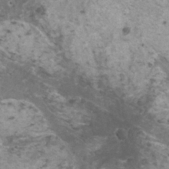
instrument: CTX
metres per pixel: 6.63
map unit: HNhu
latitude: 1.1781
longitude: 4.1605
